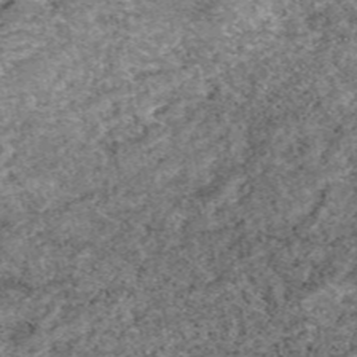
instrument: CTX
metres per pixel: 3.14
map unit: eAb
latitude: 49.3482
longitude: 108.2928
